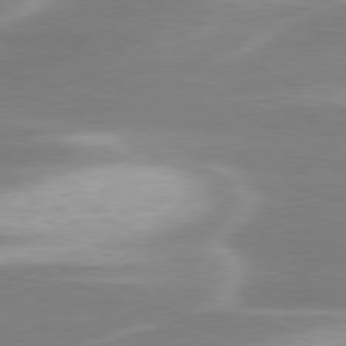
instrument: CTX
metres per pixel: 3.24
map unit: lApd
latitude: 79.9717
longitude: -116.1200
